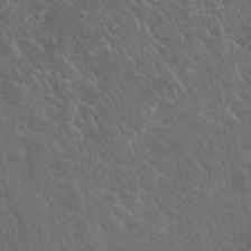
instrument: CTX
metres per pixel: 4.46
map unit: lHvf
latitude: 35.8016
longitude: -92.4034
